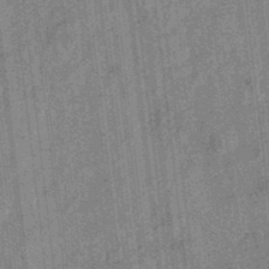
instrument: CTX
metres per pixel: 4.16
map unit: eHb
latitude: -34.3873
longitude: 79.1998
